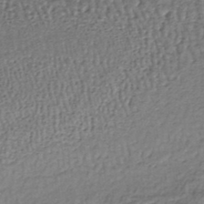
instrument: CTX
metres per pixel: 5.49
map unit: lHb
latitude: -37.4832
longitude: 59.4454
